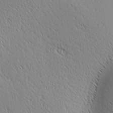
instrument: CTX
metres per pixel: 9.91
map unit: Ave
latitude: 1.4426
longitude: -115.4048
